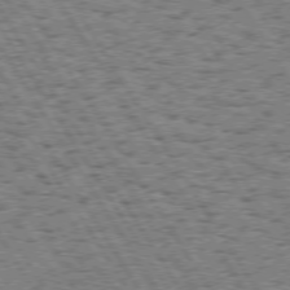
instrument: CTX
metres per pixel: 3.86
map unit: Hpe
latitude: 73.8773
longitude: -133.3671
